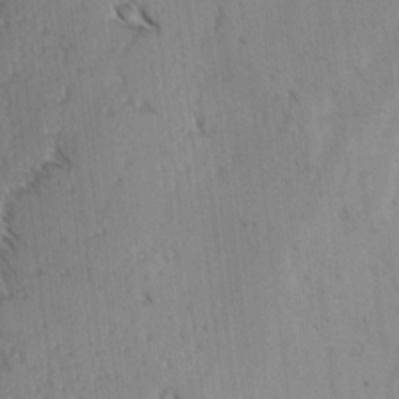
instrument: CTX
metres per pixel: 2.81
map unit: lAvf
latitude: -4.0850
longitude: -113.3670
